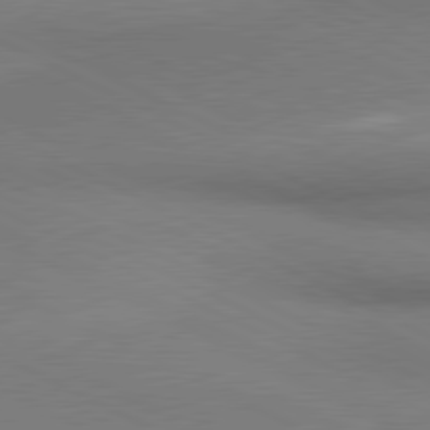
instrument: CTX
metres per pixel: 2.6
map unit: lApd
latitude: 80.9136
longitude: 162.0283
